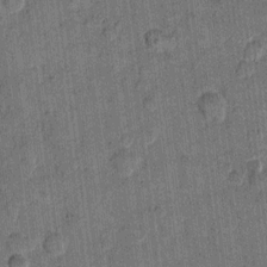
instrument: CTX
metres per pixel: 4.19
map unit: eHh
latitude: 11.8017
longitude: -66.1011
